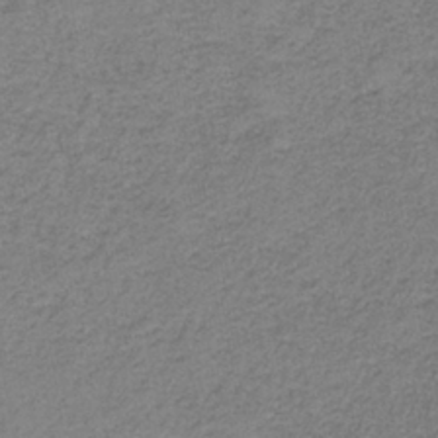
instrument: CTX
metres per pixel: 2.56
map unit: eAb
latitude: -36.2739
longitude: 52.7085
